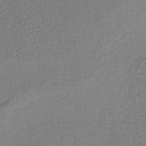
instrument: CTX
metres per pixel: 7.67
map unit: lHb
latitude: -38.4629
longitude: 60.1039
